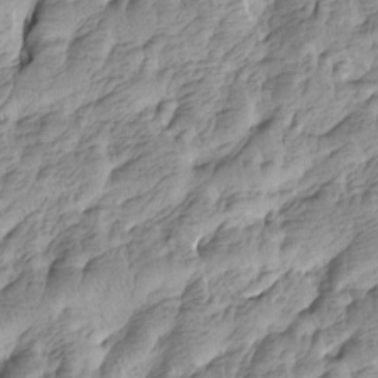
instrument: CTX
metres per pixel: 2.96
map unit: Htu
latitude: -4.1983
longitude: -176.4034
